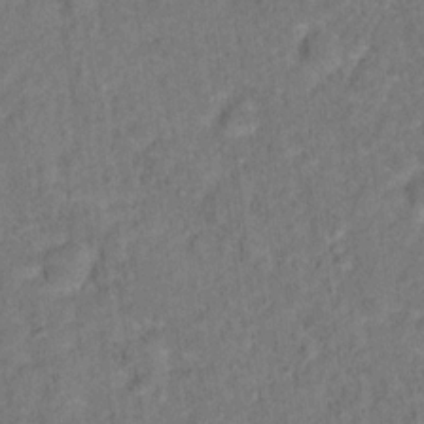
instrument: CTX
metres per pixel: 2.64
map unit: Hto
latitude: 12.4223
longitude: -37.4993
